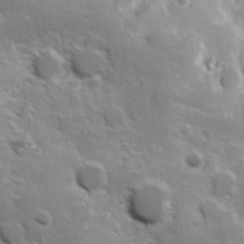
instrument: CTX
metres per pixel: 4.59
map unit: Hve
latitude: 23.9906
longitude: 147.1431
